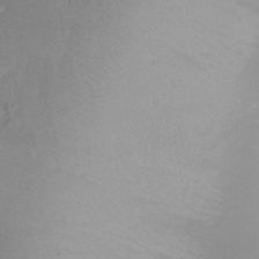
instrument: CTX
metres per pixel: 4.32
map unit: Ht
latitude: -15.0676
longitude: -42.2523
